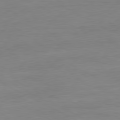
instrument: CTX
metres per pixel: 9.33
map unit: Ap
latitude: -81.2187
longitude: -96.1767
